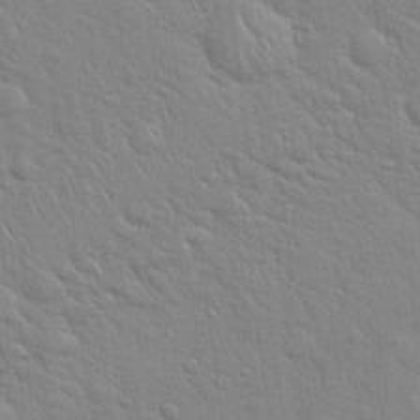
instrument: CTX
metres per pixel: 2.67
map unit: Hto
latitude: 20.2523
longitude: -51.8961
